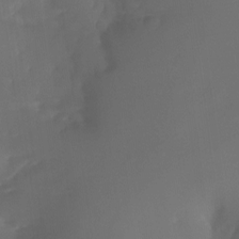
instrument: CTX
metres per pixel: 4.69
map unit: Nhu
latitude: -15.8234
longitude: -57.3859
